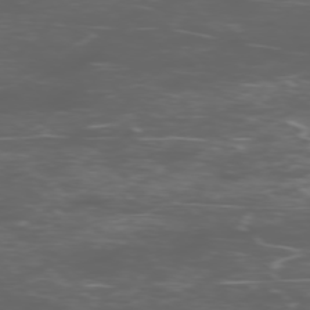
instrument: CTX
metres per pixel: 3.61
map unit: Ap
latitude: -76.4062
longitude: -69.1592
